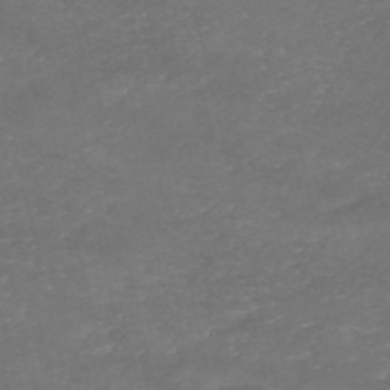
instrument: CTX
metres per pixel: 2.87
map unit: eHh
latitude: -54.6519
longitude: -90.4412
